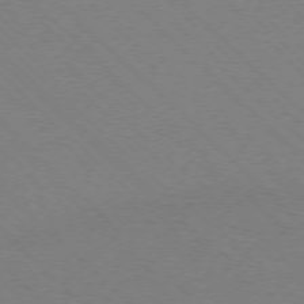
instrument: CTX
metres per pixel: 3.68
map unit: Ap
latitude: -77.2187
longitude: -65.8772
